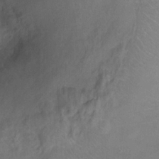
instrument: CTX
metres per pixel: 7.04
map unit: Ht
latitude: -0.9164
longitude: -33.0458
